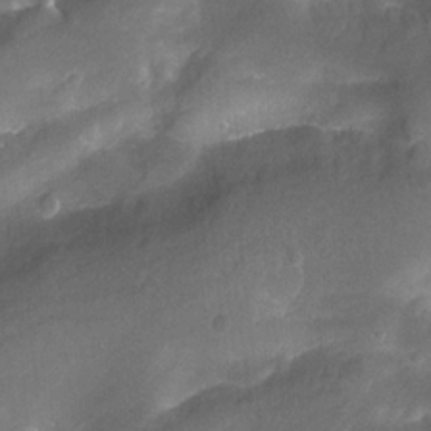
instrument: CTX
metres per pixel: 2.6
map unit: Htu
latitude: -12.3873
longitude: -73.7072
